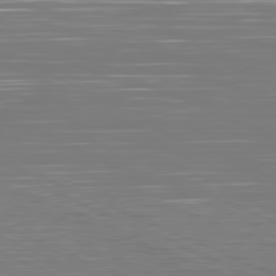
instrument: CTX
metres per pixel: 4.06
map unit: Hpe
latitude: -81.6722
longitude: 6.3684
